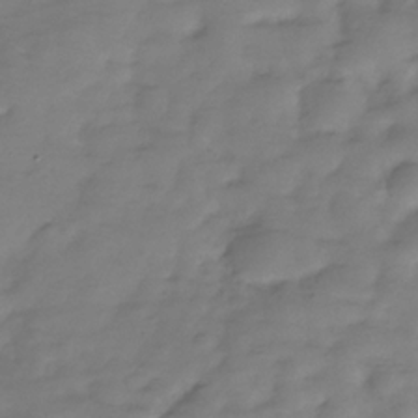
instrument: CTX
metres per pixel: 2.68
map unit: Hve
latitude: -31.6722
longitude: 91.2943
